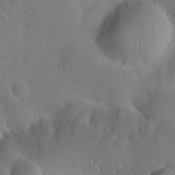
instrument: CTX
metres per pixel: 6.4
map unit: eHh
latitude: 26.1956
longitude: -80.0444
